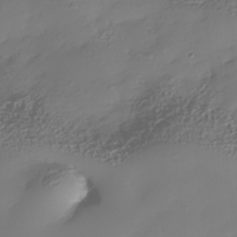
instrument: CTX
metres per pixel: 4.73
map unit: Nhe
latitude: -35.6911
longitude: -144.2144
